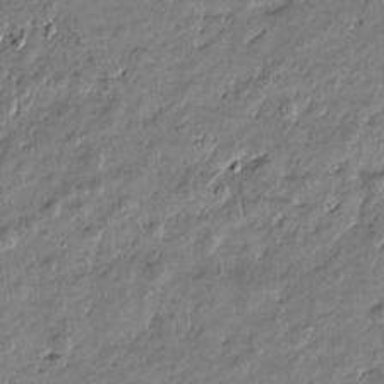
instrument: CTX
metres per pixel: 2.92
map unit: Htu
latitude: -6.6140
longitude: 176.9731
